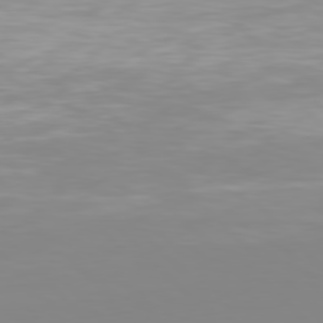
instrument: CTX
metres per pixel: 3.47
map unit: Hpe
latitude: 77.2915
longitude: -176.1578
